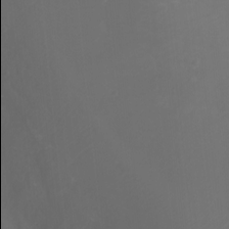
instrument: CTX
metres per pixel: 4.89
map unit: Ht
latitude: -1.0676
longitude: -45.9906
